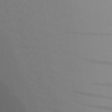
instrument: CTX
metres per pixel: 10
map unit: Aa
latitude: 28.0822
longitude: -136.5546
